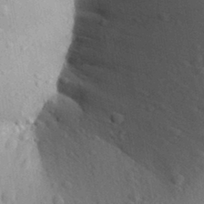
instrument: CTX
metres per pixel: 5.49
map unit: Aa
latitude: 31.6694
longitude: -145.6127
